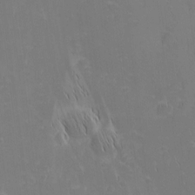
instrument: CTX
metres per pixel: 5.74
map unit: Nhu
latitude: -6.1417
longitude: -151.6694
